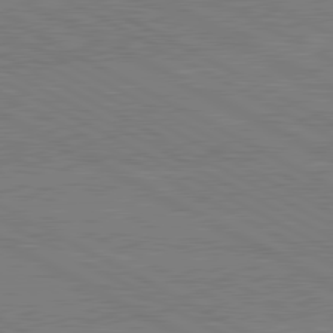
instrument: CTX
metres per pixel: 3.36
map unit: lApd
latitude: 80.6679
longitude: -127.2726
